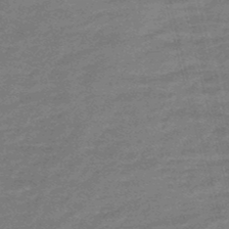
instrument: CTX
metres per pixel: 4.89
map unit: eHb
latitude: -48.1039
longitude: 86.8597
